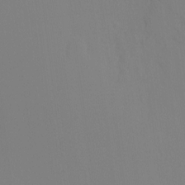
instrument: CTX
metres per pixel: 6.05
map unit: Ht
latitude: -9.5966
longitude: -34.6490
